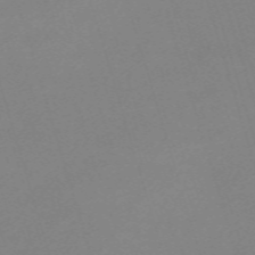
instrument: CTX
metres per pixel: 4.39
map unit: eHh
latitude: -61.7667
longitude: 49.5399
